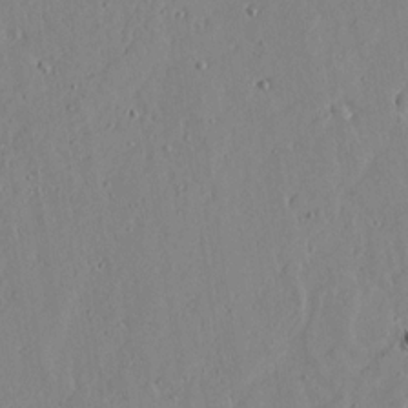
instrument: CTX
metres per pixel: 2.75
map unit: lAvf
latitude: 16.7057
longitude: -126.2712
